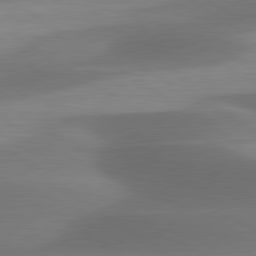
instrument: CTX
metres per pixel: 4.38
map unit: lApd
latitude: 79.9717
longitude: -86.8758
